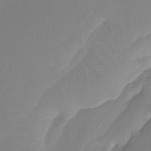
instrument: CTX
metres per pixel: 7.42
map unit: Htu
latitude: -13.7100
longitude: -46.9136
